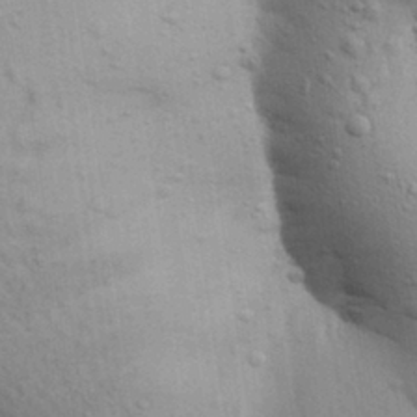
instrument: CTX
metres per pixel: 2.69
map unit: Aa
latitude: 29.5749
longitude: -147.5749
